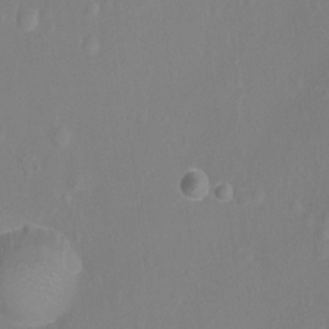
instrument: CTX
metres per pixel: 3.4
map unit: Nhu
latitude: -13.0298
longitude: -38.9325
